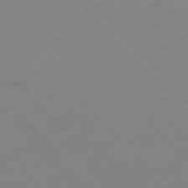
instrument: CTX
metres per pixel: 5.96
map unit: Hpe
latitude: -76.4440
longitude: -19.2915
